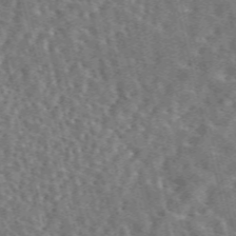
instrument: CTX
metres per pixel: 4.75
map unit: eAb
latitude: 44.8191
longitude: 111.4832
